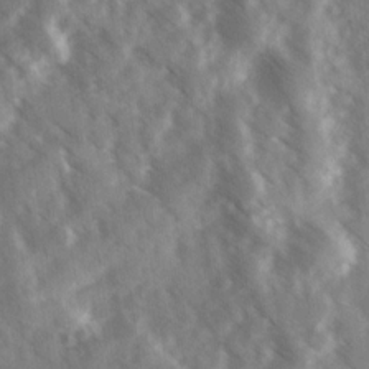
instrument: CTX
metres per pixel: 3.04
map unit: Ave
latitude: 17.8205
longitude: -131.0081
